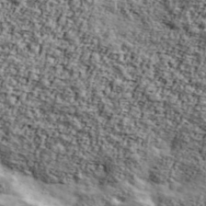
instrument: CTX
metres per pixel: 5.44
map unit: Ave
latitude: 43.0459
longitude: -111.1781
